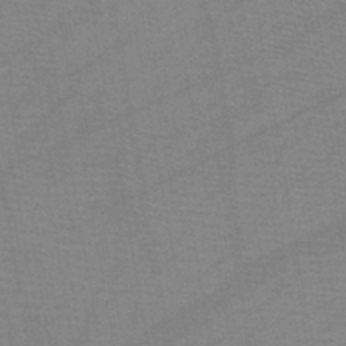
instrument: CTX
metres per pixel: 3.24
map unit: HNb
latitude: -45.8233
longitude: -40.8757
